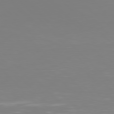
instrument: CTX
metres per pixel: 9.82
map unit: Hpe
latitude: 77.1970
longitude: -136.2523
